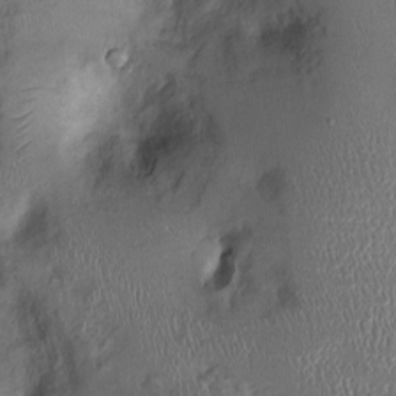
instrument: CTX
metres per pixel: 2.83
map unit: Ht
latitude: -1.1809
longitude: -13.6316
